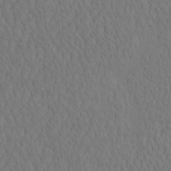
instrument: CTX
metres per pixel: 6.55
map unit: eHh
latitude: -2.7463
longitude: 15.6344
